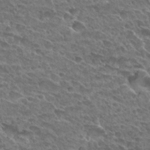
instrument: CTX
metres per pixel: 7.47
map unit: Hto
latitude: 28.9513
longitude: -39.0080
